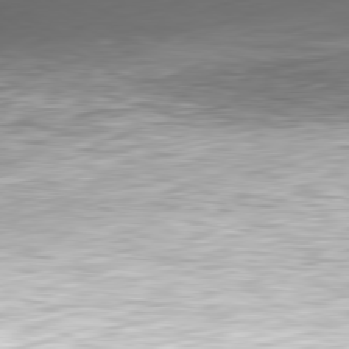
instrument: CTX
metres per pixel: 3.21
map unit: Hpe
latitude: -81.0487
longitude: 18.9353
